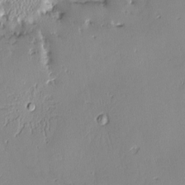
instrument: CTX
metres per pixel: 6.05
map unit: Nve
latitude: -8.3117
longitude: 173.1998
